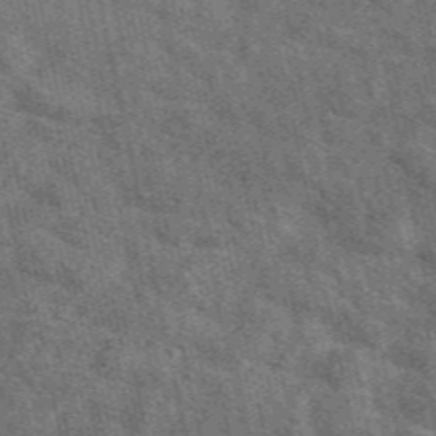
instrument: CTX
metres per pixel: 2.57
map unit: eAb
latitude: 49.5560
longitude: 115.8989
